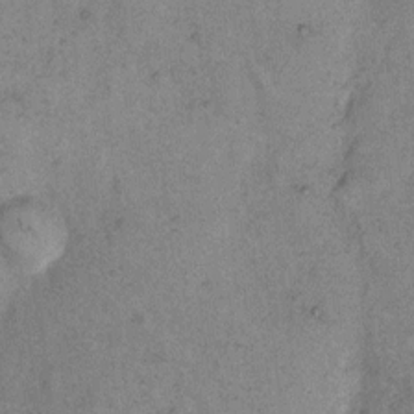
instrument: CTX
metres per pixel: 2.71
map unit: eHh
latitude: 11.1214
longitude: -62.8002
